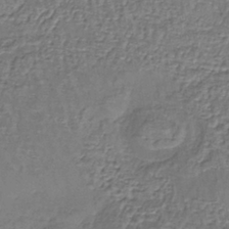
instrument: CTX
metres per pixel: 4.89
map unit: lHb
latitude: -39.5966
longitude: 61.1998
